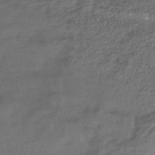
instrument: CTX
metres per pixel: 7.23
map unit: HNhu
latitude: -42.5762
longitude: 95.6155
